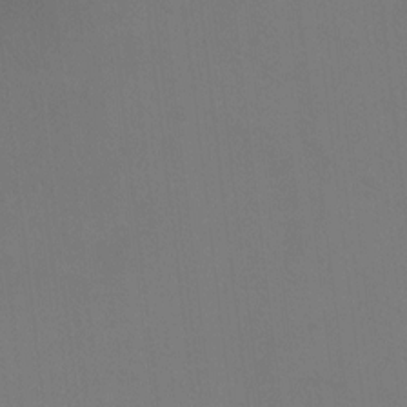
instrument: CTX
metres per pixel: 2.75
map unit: Ht
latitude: 0.9324
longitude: -33.6694
